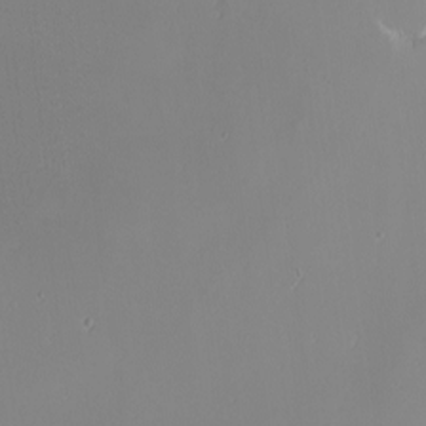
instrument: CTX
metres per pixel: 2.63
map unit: Nhu
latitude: -4.5762
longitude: -83.0647
